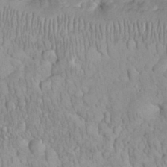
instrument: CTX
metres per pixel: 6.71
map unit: eHh
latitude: 32.7435
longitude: -65.0458
